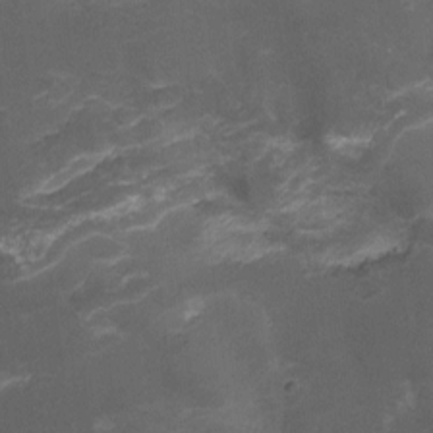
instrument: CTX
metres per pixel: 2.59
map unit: Nhu
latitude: -9.0486
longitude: -42.7813
